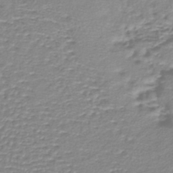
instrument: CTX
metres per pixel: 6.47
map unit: lHb
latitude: -40.1039
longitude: 61.2565
